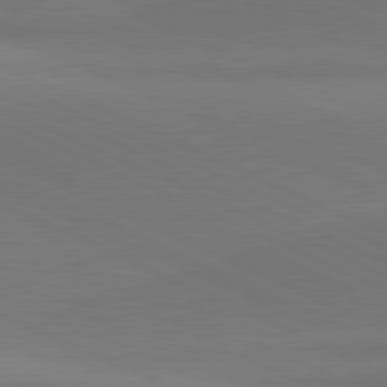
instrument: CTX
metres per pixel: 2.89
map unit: lApd
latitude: 81.4237
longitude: 144.4440
